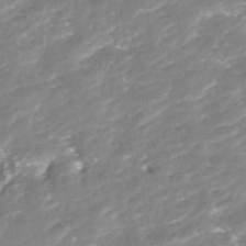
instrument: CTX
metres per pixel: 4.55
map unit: ANa
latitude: -41.3698
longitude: 103.8800
